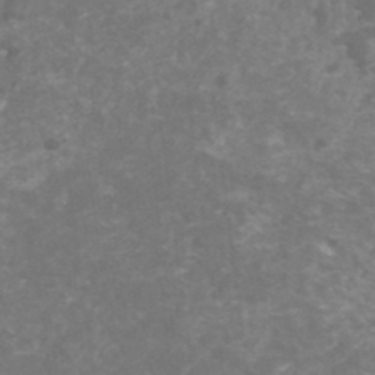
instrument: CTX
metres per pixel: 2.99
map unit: HNhu
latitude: 2.0444
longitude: -0.3089
